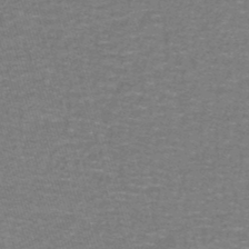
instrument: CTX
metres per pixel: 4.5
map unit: lHb
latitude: -42.9919
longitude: 55.5399
